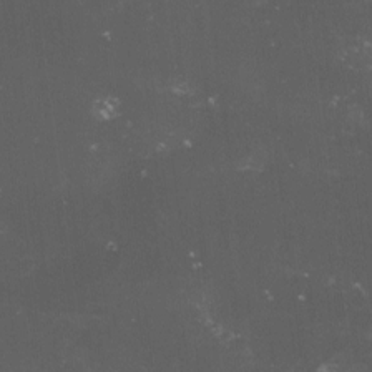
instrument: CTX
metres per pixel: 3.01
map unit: lHvf
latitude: -15.4077
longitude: -102.1766
